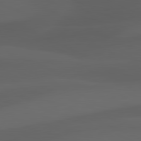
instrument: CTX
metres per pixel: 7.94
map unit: lApd
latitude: 81.4048
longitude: 123.5966
